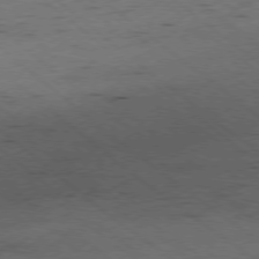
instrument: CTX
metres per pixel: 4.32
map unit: Hpe
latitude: -78.2550
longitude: -22.4412
